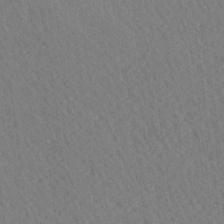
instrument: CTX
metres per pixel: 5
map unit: Ave
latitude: 20.7435
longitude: -139.2726
